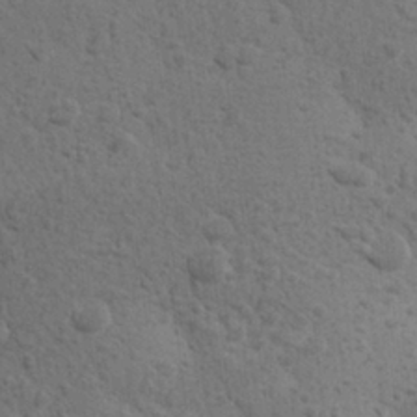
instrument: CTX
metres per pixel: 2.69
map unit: Aa
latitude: 27.3104
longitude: -143.5749
